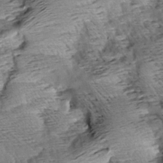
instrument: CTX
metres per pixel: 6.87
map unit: Aa
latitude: 8.4223
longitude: -141.7260
